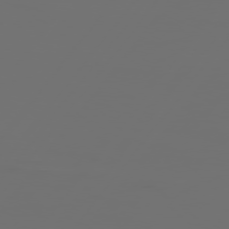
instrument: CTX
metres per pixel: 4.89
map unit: Hpe
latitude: 76.0822
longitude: -140.8569
